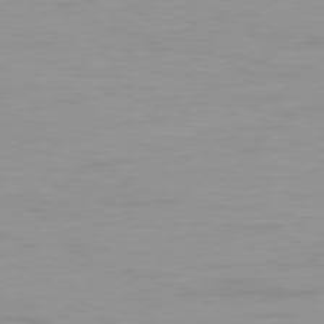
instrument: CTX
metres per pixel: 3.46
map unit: Ap
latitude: -79.4832
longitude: -77.2348
